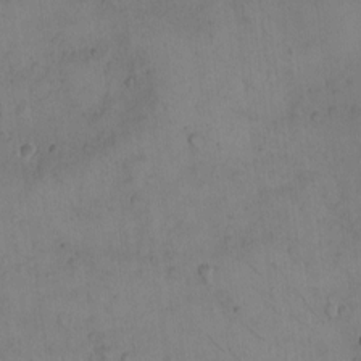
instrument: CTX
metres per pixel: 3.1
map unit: eHh
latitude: -9.7289
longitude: -65.7827
